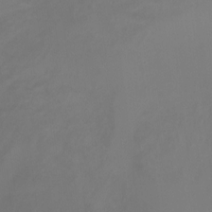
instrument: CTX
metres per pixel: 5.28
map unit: Ht
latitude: 0.7246
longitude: -20.8002
